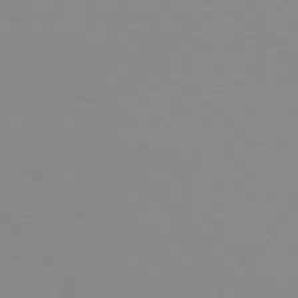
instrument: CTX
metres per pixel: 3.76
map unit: Ap
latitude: -75.5588
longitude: -64.2522
